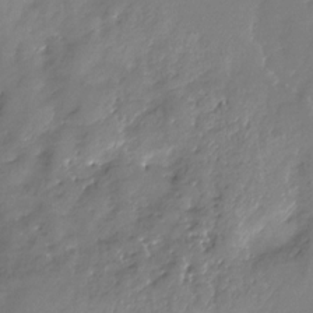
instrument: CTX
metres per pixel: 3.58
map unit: Nhu
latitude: -28.5007
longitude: -79.7450
